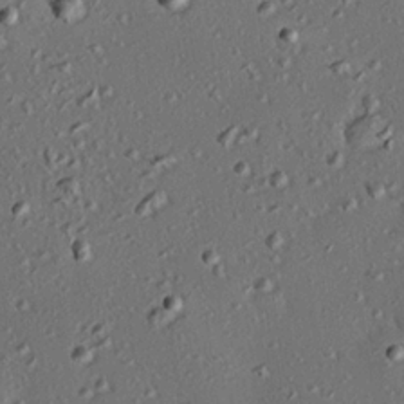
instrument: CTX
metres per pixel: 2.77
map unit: eHh
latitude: 22.2900
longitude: -90.8947
